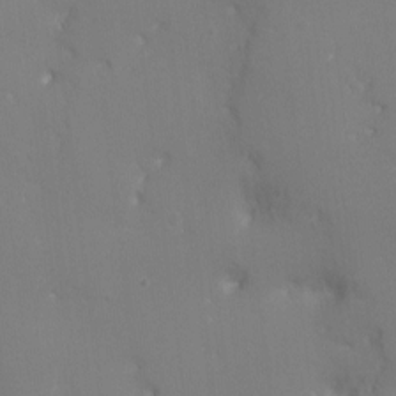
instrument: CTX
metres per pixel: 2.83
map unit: Ht
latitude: -5.9367
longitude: -25.5182
